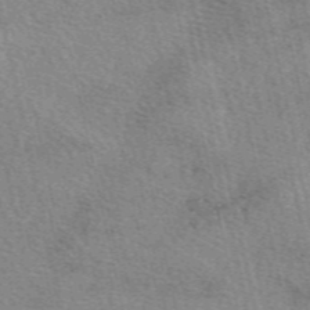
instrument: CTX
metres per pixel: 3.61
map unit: eAb
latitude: 50.1766
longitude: 114.1606
